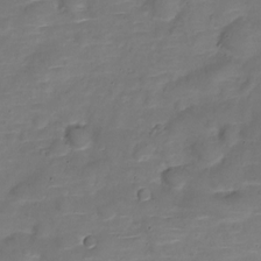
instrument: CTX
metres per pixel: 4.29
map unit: Nve
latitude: -22.9542
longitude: 104.6329
